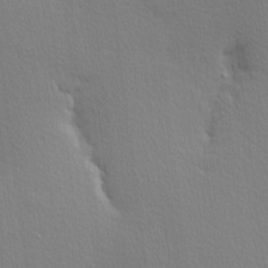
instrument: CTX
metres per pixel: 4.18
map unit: Nhu
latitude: 3.0647
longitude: -75.8017
